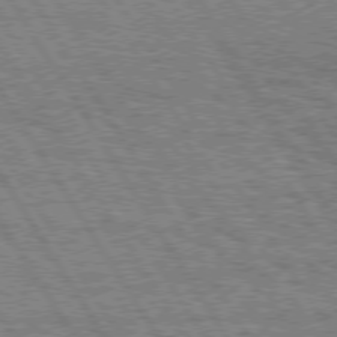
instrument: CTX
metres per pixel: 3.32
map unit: Hpe
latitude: 75.0836
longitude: -154.8002
